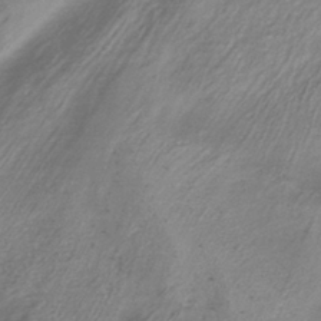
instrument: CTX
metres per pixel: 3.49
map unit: eHb
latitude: -40.5385
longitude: 78.6518
